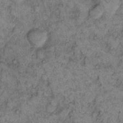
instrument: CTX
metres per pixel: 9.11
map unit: eHh
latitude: 11.8772
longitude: -63.2348
